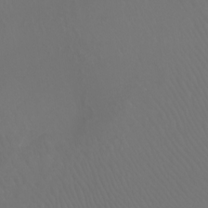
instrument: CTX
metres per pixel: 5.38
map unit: Nhu
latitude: -4.8408
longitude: -90.3656
